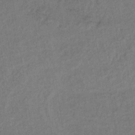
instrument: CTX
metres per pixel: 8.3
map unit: lHb
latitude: -35.8233
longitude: 66.8975
